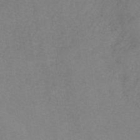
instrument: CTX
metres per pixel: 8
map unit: eHh
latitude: -43.0297
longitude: -32.8002
